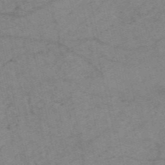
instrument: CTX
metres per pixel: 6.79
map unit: HNb
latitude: -54.5574
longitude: -43.7261
